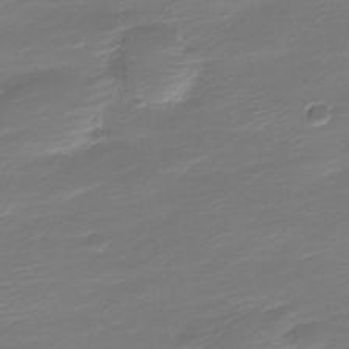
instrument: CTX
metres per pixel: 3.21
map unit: Nve
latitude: -21.2754
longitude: 105.5777
